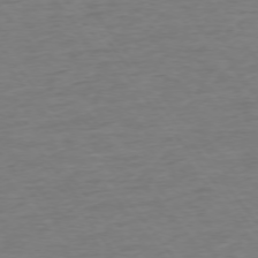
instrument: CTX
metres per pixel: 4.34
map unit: Ap
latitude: -75.5399
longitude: -89.1781
